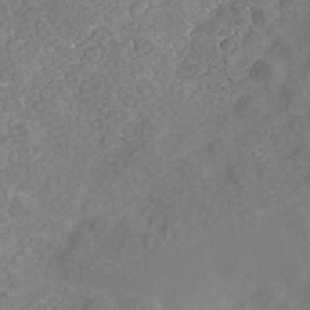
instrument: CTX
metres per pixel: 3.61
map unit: Nhe
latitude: -40.4440
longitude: -100.1578
